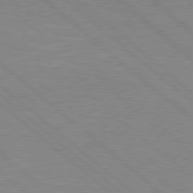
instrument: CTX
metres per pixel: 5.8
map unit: Hpe
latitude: 78.1956
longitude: -123.5749
